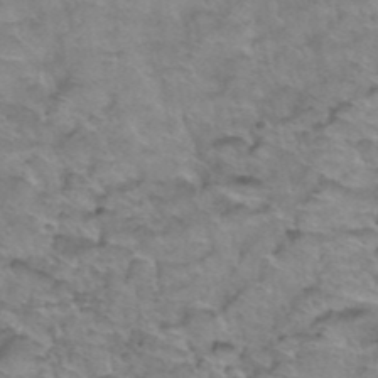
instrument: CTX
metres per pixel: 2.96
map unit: Hto
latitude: 38.8758
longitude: -44.3467
